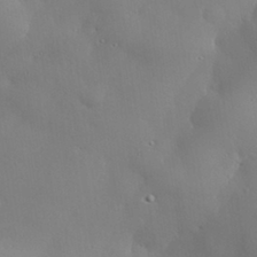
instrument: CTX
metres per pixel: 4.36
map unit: eHh
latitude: 30.1200
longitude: -82.4978
